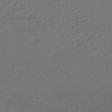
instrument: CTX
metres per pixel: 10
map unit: lHb
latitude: -42.9541
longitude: 65.6722
